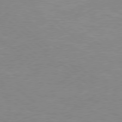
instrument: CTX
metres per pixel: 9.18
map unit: Hpe
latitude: 77.9150
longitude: -123.7072
